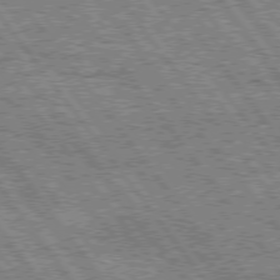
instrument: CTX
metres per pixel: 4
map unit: Hpe
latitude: 75.2348
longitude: -156.0822
